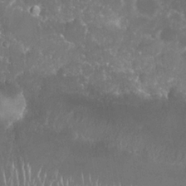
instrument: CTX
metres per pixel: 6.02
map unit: Nhu
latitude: 25.8772
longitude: -60.5734
